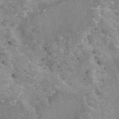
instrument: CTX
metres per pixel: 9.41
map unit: ANa
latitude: 43.1214
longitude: 16.6708
